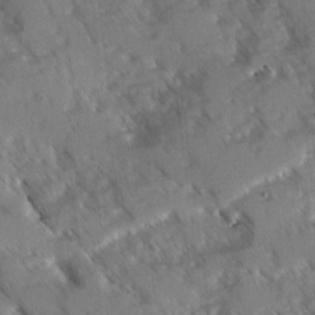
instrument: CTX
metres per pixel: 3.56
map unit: Ave
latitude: -1.1243
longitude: -111.5182
